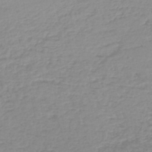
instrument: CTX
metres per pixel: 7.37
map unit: lHb
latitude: -45.0109
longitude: 66.2928
